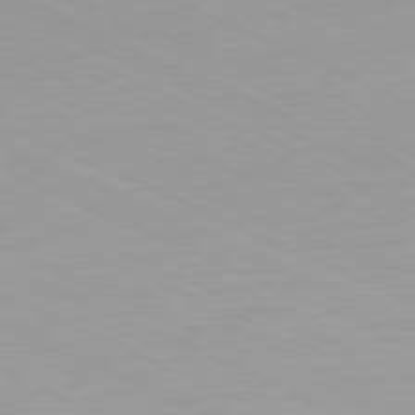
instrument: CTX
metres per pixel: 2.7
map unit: Ap
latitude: -81.1620
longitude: -92.9702
